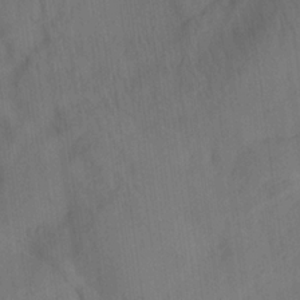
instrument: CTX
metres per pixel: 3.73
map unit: Ave
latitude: 21.5749
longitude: -138.1956
